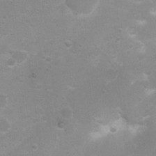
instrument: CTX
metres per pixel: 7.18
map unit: Nhu
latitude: 3.6694
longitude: -26.0822
